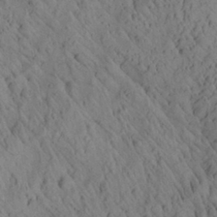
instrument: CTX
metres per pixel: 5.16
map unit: Aa
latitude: 26.8947
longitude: -142.1011
